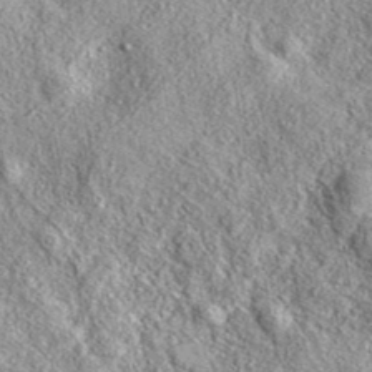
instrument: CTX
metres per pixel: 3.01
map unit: eAb
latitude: 38.2900
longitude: 109.6344
